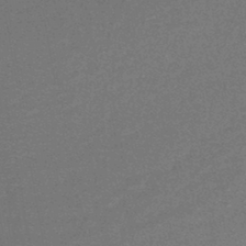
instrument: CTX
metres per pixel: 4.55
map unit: lHb
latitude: -45.5777
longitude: 57.2943
